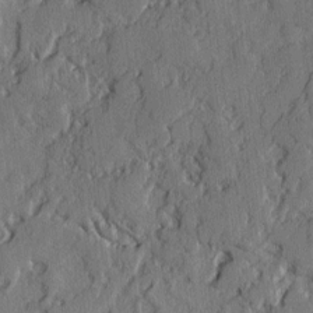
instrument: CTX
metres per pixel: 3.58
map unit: lAvf
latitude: -2.2172
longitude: -107.6316
